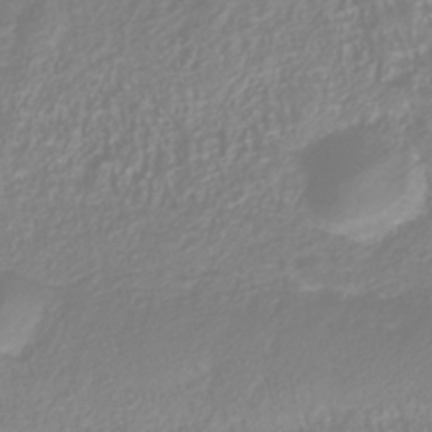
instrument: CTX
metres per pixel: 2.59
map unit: Nhu
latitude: -41.0864
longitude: -84.4601
